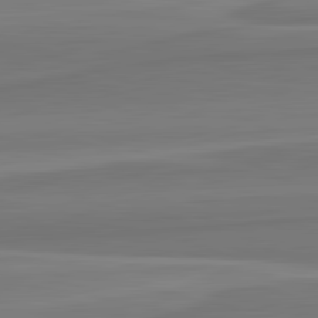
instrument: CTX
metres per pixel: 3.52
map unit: lApd
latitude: 82.5734
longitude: 168.8030
